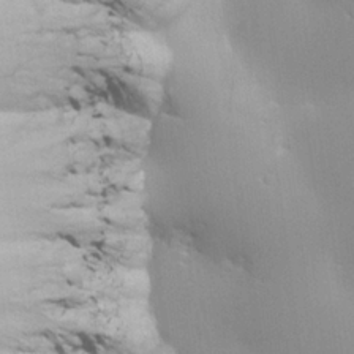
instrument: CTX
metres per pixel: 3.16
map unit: lHvf
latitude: 22.8947
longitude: 141.3132
